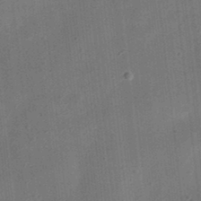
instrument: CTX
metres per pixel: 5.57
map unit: eHh
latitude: 24.4790
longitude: -70.9702
